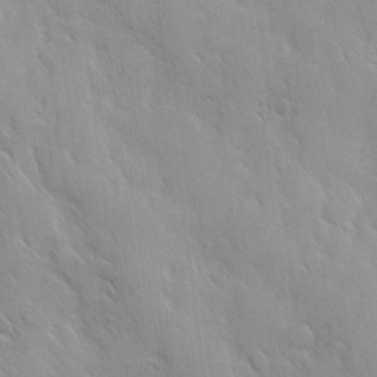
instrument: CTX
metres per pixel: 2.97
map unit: Ave
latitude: 10.1200
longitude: -103.3670
